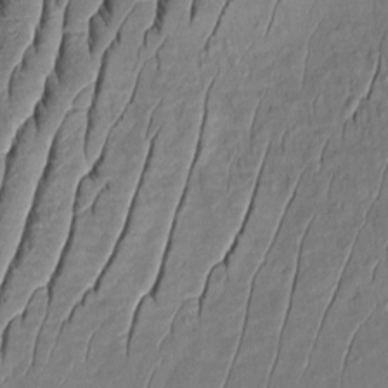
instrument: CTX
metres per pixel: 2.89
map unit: Aa
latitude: 8.8758
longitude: -131.7261
